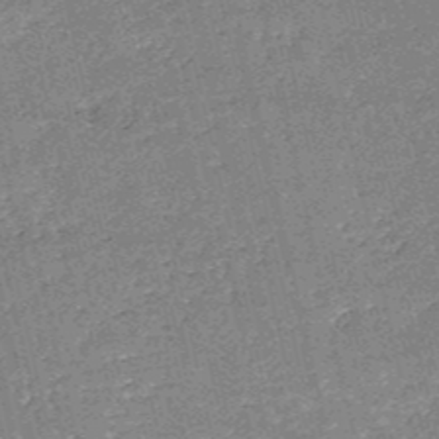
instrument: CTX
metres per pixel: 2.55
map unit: HNb
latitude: -52.9730
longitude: -40.1955
